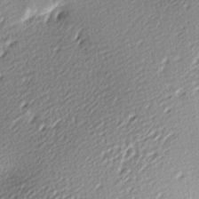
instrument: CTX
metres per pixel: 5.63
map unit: lAa
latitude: -9.8800
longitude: -126.4601
